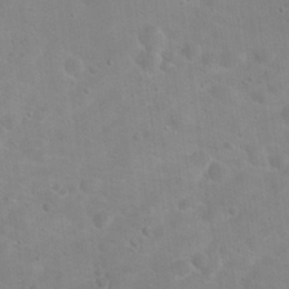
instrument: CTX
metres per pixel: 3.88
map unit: Hto
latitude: 17.6883
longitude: -38.2900
